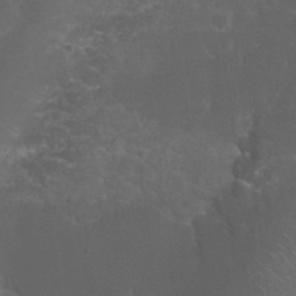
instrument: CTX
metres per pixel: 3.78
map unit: Nhu
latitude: 27.7450
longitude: -60.8947
